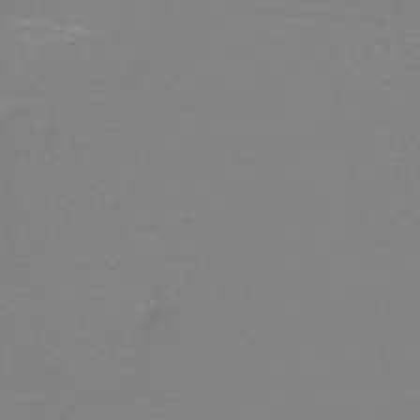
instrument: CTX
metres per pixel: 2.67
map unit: HNb
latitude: -46.4440
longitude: -39.8205
